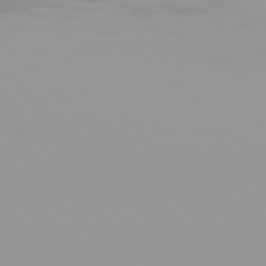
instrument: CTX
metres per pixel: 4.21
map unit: Hpe
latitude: 77.6505
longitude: -141.5749
